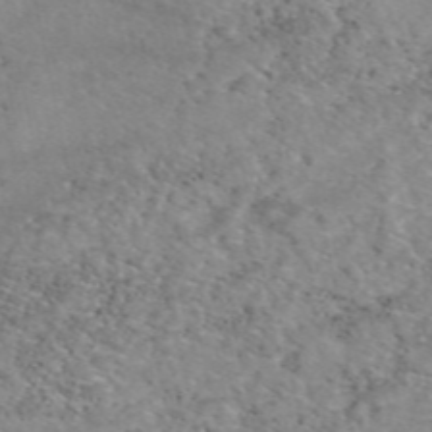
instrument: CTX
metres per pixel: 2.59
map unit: eAb
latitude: 49.4993
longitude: 106.6519
